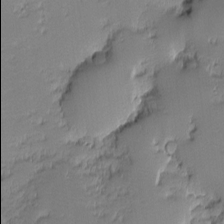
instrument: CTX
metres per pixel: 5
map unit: eHh
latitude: -1.7856
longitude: -85.9906
